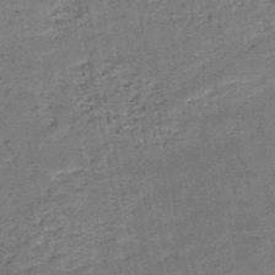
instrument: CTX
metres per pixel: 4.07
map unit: HNb
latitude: -51.4643
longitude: -49.5371
